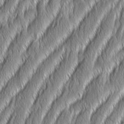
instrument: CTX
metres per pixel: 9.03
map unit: Aa
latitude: 7.5560
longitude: -130.9703
